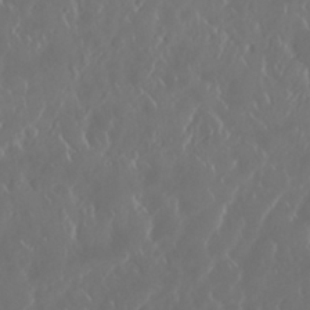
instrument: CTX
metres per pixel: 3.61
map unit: Nhu
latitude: 30.3468
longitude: -59.5560
